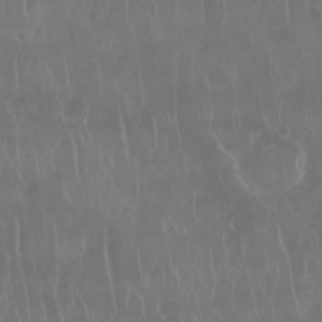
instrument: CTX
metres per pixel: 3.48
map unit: Nhu
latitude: 29.0647
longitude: -63.8773
